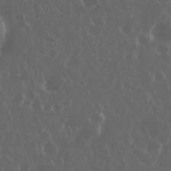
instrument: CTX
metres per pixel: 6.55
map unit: eHh
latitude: 34.2711
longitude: -59.2348
